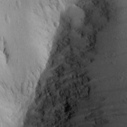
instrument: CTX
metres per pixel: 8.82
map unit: Aa
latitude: 15.7072
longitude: -142.2523
